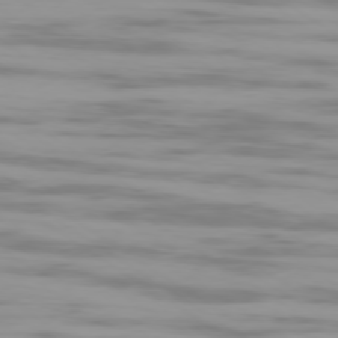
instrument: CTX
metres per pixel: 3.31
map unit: Ap
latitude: -79.3698
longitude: -102.7813
